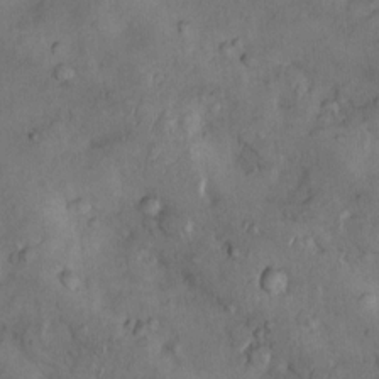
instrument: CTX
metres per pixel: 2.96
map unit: Nhu
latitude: 8.1767
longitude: -24.0633
